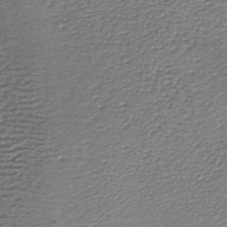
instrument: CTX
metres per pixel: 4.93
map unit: lHb
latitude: -35.3510
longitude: 60.6141
